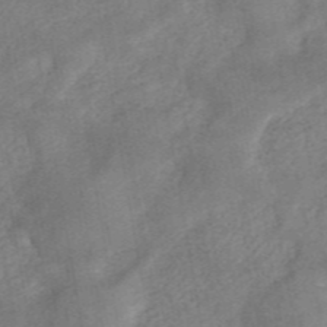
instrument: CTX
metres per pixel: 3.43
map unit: ANa
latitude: 45.8394
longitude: 28.1417
